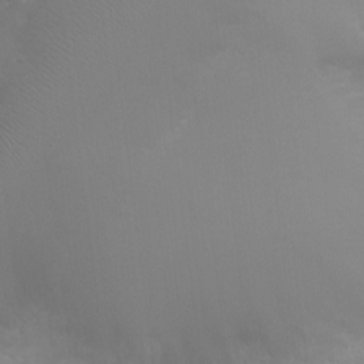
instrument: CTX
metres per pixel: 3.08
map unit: Ht
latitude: -6.4629
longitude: -20.9514
